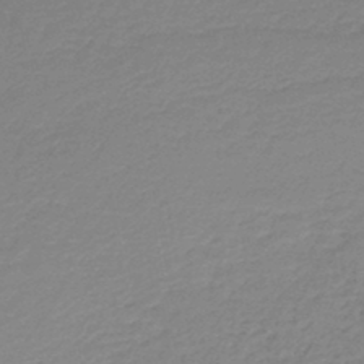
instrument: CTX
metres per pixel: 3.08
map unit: lHb
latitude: -44.6330
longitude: 60.6330
